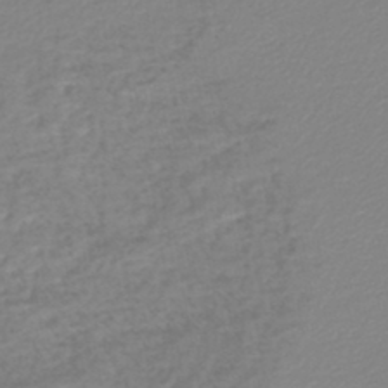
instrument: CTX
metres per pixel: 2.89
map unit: lHb
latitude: -44.9542
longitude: 65.6533
